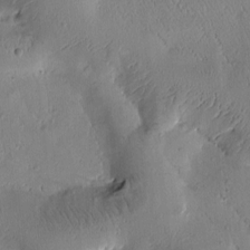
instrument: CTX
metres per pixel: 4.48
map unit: Htu
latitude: -1.3321
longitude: 171.7856
